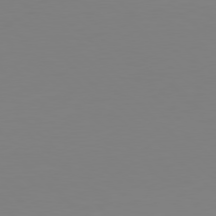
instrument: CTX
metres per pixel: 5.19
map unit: Hpe
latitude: 78.0822
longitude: -132.2523
